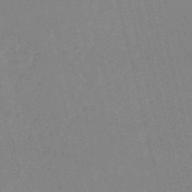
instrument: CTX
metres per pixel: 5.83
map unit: HNb
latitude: -53.2376
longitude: -37.3293
